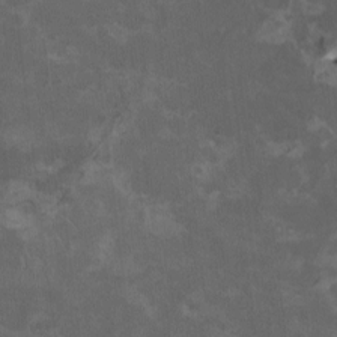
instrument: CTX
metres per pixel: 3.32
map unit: HNhu
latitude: 1.8016
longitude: -4.9892
